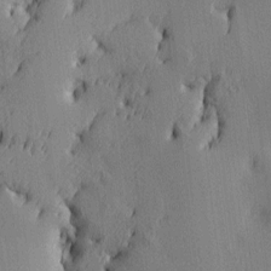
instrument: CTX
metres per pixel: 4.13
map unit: lAa
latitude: 4.3089
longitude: -116.8569
